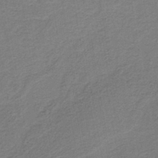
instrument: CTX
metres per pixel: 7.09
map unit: HNb
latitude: -43.7099
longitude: 49.3699
